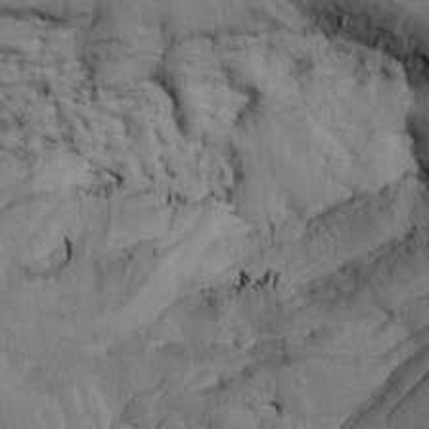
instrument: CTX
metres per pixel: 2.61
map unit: Htu
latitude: -5.0864
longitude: 156.7463
